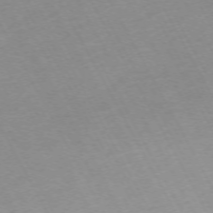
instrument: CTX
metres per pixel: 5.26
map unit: Hpe
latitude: -72.1794
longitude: 8.4251
